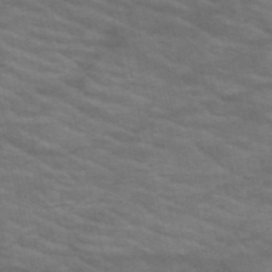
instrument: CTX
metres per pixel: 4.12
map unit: HNb
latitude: -53.6532
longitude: -44.8947
